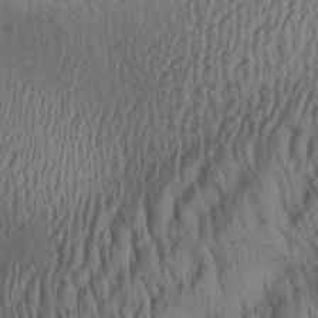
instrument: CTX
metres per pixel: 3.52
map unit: Aa
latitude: 29.2159
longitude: -137.5371
